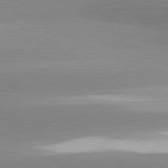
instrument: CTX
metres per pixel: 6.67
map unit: lApd
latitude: 81.0647
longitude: -151.4993
